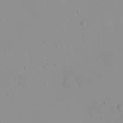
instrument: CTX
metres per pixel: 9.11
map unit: eHh
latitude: 21.5938
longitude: -63.8017
